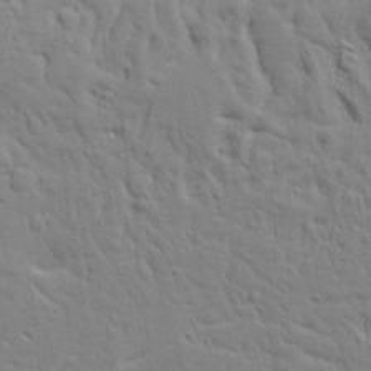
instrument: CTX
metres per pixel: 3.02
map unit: Ave
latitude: 16.7246
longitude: -141.2348
